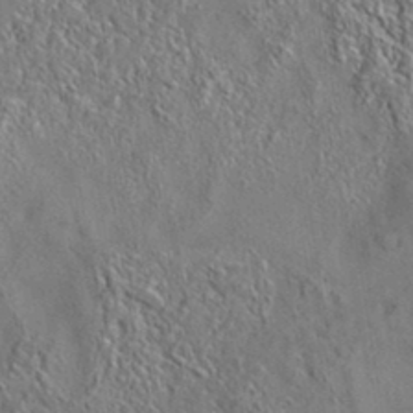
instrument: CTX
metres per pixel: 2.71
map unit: eAb
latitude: 35.4993
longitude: 111.5777
